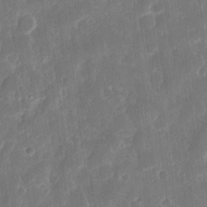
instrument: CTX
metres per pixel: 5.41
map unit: eHh
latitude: 12.8002
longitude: -73.1781
